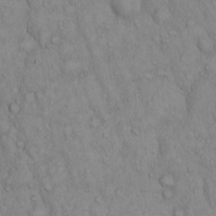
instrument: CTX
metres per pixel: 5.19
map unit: Hto
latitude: 13.2159
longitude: -57.7827
